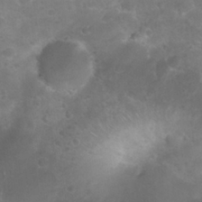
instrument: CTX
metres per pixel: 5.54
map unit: Nhu
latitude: 27.4993
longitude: -62.8191
